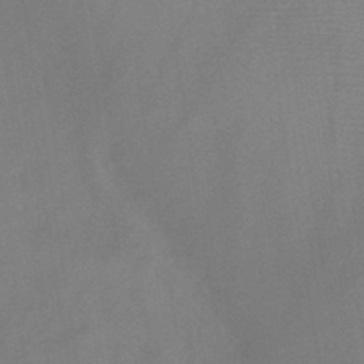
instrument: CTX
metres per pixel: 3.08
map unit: HNb
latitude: -46.3117
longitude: -39.2915
